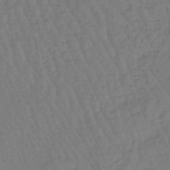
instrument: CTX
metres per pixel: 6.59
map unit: eHb
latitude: -46.0472
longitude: 80.5007
